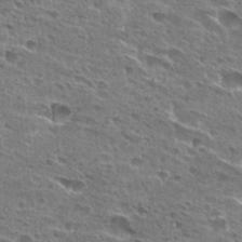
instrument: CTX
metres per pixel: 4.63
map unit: Hto
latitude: 27.4804
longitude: -45.7449
